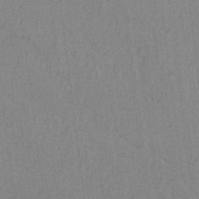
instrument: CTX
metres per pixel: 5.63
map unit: lAvf
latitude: -6.7652
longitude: -114.3656
